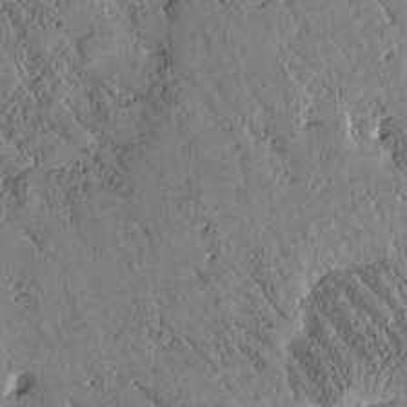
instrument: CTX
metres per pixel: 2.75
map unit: Htu
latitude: -1.8423
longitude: 175.2564
